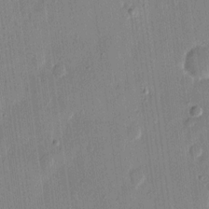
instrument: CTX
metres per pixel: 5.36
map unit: eHh
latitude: 13.2915
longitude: -69.4427
